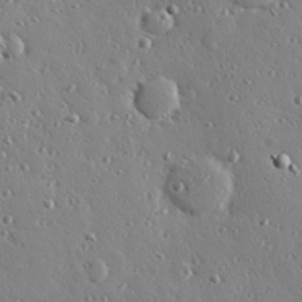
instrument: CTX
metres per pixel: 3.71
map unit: Hve
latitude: 26.5735
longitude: -93.1214
